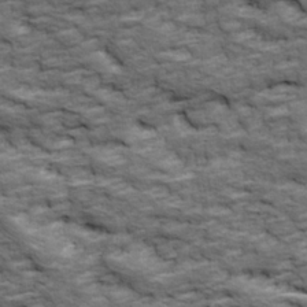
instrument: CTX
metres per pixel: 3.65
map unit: Ave
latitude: 17.8394
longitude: -135.7449
